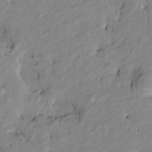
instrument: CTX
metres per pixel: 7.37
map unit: Htu
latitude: -9.5021
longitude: 177.0486
